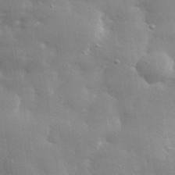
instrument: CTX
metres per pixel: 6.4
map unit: lHvf
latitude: 32.1011
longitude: -89.6127
